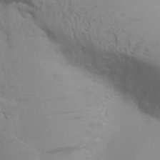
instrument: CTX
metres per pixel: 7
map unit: Aa
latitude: 31.0837
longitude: -140.1388
